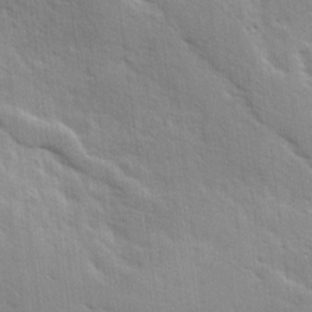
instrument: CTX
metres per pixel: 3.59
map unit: Ave
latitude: 10.6302
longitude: -102.6490
